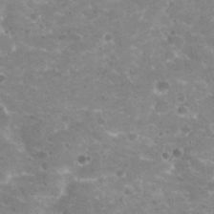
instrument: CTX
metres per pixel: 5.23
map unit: Nhu
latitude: 29.4993
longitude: -49.3104
